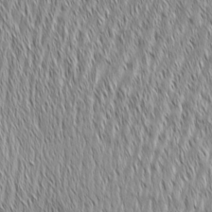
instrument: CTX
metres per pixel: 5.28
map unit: Aa
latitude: 6.6113
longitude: -129.9150
